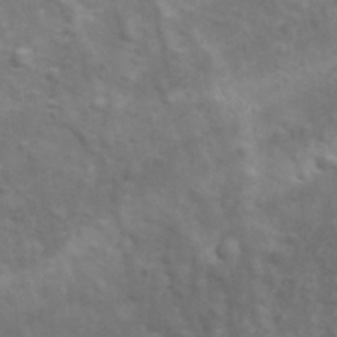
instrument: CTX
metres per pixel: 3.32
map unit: Ave
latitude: 11.9906
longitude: -104.6491
